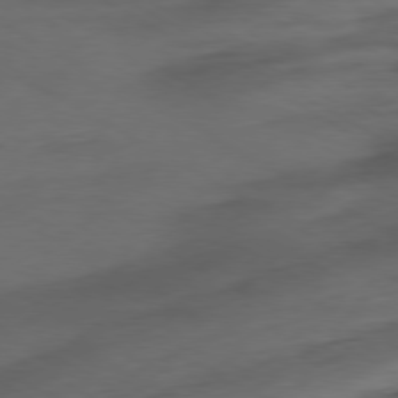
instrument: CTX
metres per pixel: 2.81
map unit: Ap
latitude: -79.2942
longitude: -57.8016
